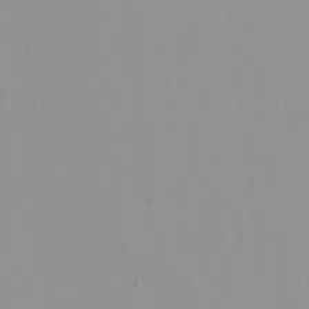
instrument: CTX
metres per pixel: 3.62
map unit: HNhu
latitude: -0.9353
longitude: -6.0444
